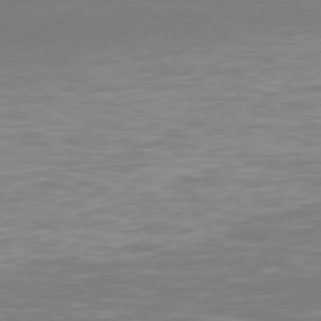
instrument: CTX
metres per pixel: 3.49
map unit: Hpe
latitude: 78.4790
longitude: -145.8205
